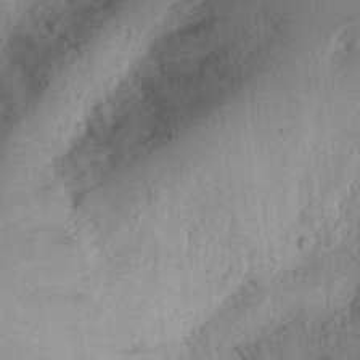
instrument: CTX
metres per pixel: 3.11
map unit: Ht
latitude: 12.7435
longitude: -74.4979
